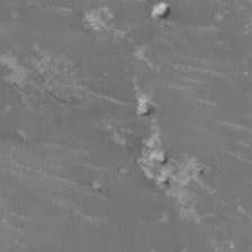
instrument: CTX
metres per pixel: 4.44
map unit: HNhu
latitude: -0.2551
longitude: -2.6490
